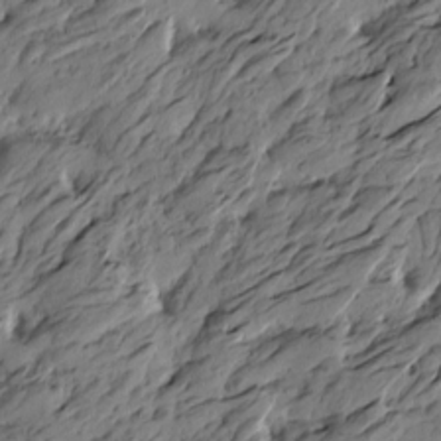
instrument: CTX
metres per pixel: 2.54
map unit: Htu
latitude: -5.9178
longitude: -178.7058
